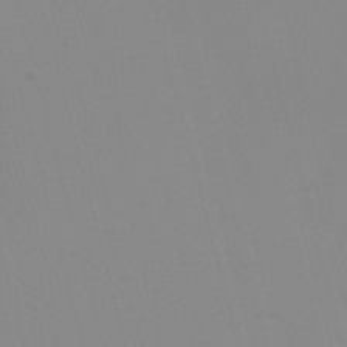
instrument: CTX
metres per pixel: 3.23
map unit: eHh
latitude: -5.1809
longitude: -85.5749
